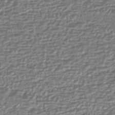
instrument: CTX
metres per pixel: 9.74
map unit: HNhu
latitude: -44.2928
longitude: 98.2928
